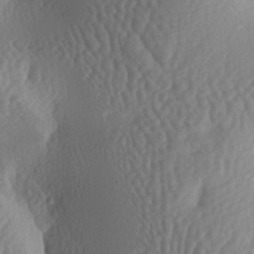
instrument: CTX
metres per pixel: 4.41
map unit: lAa
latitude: -6.0850
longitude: -128.4412
